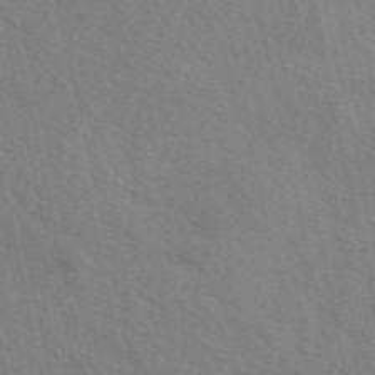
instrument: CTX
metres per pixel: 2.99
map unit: eAb
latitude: 50.7246
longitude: 117.0864
